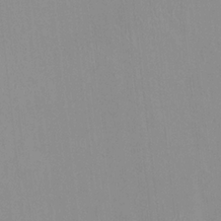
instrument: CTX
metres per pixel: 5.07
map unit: HNhu
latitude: 0.2900
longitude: -3.7827
